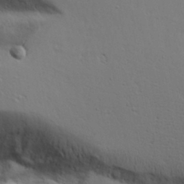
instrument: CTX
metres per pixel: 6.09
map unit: Aa
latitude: 18.2333
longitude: -125.7638
